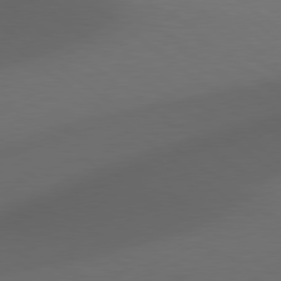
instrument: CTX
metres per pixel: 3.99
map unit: Hpe
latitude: 78.8947
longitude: -150.1389
